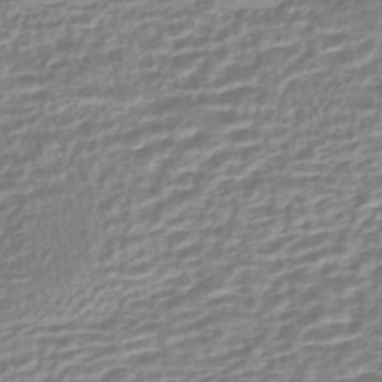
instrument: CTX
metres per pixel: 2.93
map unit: HNhu
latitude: -44.1795
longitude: 99.6344
